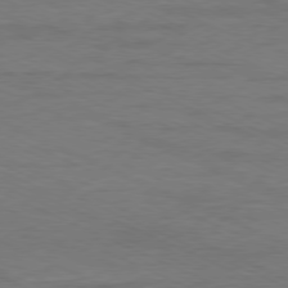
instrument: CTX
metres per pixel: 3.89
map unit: Ap
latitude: -80.3118
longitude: -104.0444
